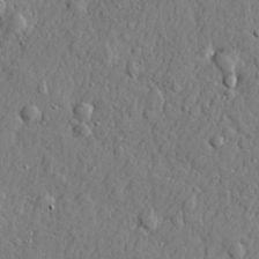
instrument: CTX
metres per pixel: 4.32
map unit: lHvf
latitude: 21.8961
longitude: 143.5777
